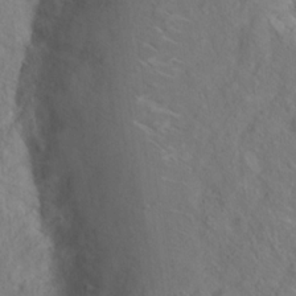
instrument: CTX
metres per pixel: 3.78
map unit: Hto
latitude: 18.4034
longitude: -39.2915
